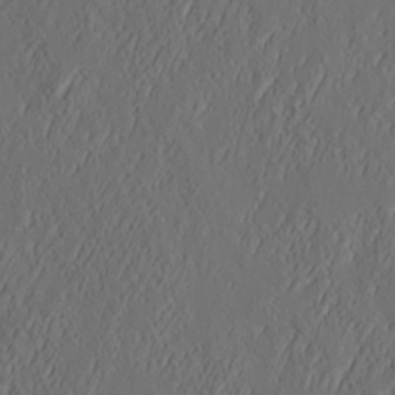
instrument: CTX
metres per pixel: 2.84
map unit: eHh
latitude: 4.5924
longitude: -77.6505
